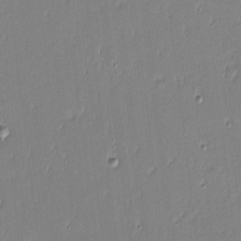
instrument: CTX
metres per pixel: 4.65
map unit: eHh
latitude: -3.3320
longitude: -82.9513
